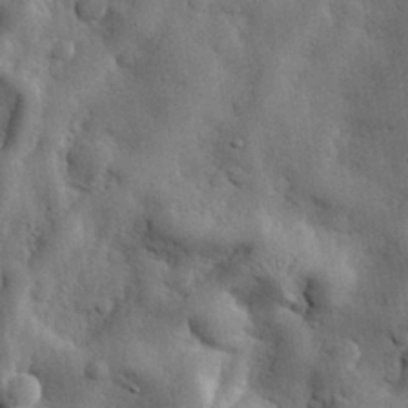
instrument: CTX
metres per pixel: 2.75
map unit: eHh
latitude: 28.6301
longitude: -74.6302
